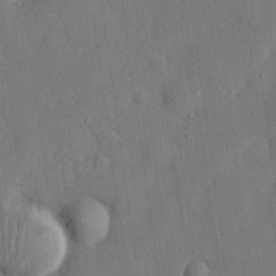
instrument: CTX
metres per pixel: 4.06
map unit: eHh
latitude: 31.0270
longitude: -77.1970
